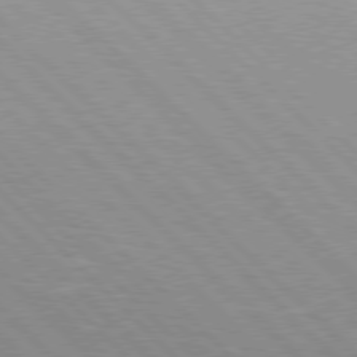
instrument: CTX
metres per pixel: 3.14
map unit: Hpe
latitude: 77.2537
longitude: -127.0837
